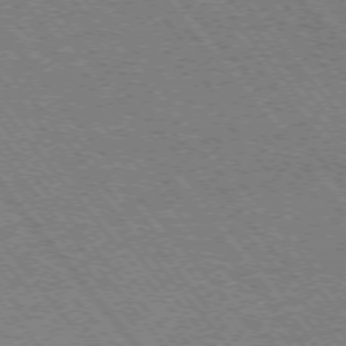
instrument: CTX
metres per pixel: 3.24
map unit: Ap
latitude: -75.8612
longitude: -95.2726
